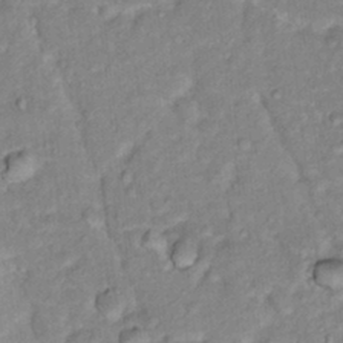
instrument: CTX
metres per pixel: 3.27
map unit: Hto
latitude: 16.8002
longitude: -35.7260
